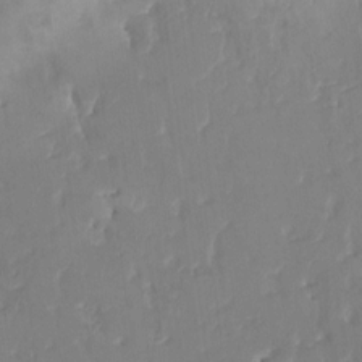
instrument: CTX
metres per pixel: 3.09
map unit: HNhu
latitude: 4.5546
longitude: 10.0283
